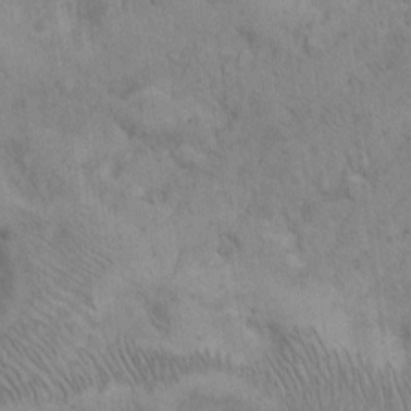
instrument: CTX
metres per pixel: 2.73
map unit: Hto
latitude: 13.0081
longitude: -56.1199
